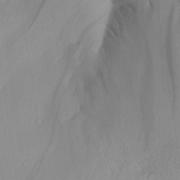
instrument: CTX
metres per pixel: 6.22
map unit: Aa
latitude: 28.4979
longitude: -133.7828
